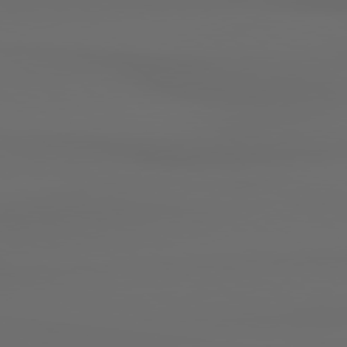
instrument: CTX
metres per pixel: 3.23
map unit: lApd
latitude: 79.2159
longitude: -138.3278
